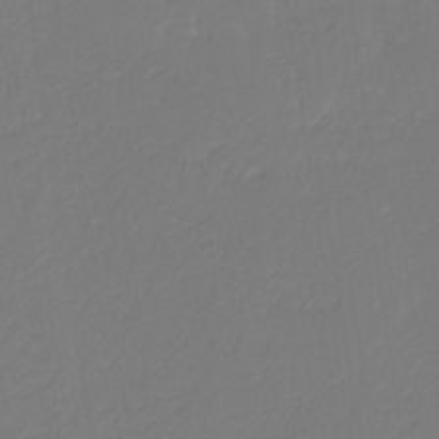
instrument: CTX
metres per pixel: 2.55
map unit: eHb
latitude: -30.2928
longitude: 63.3509
